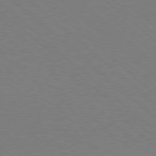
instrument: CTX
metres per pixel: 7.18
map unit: Hpe
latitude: 77.7260
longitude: -150.9324
